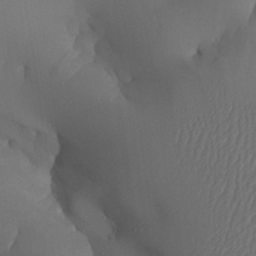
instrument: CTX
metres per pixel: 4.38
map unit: Aa
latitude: 26.0633
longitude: -128.4412
